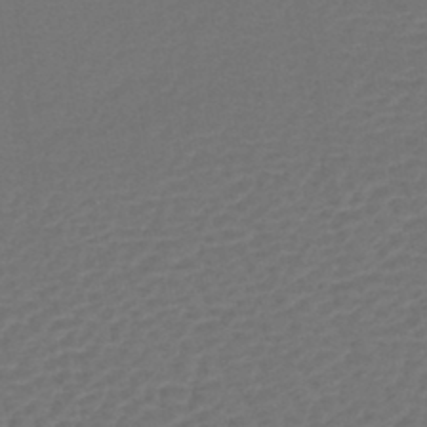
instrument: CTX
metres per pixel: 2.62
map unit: lHb
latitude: -43.3698
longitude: 76.7274
